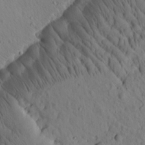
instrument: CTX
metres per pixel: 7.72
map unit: Htu
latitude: 1.7638
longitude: 176.8219
